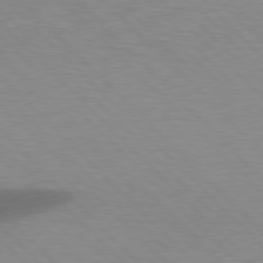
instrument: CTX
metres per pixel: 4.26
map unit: lApd
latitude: 77.4048
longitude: -59.8583
